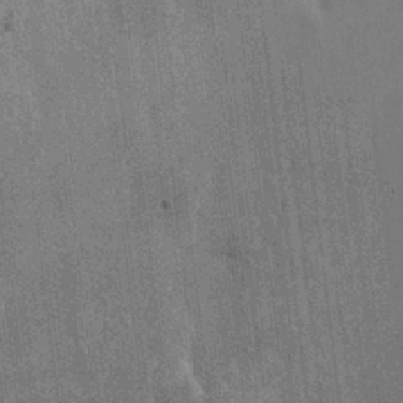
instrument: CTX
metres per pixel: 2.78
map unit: HNhu
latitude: 3.8394
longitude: 5.0864
